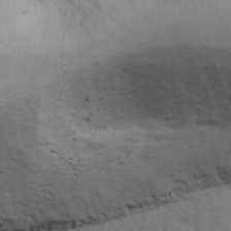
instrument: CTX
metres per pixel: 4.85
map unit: Ave
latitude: 12.8569
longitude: -102.9513
